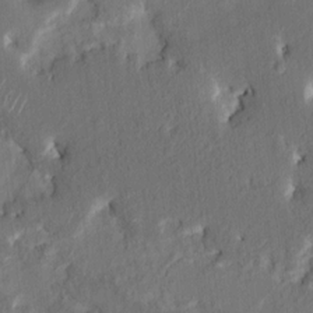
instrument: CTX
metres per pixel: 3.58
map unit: HNhu
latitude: 7.3482
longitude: -3.4048
